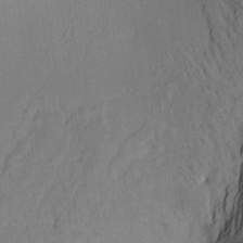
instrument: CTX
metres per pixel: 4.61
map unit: Aa
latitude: 20.1578
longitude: -141.2159
